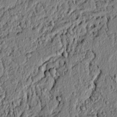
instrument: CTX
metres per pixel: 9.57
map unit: lAvf
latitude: 6.8569
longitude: 166.7274
